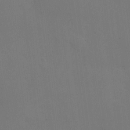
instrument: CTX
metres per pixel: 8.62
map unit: eHh
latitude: 4.8569
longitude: -65.8772
